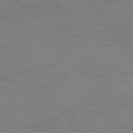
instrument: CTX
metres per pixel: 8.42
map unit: Hpe
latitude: 74.4034
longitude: -152.0822
